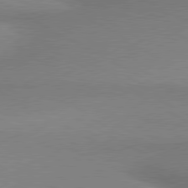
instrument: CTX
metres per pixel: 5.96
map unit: lApd
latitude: 80.1200
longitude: 167.7289
